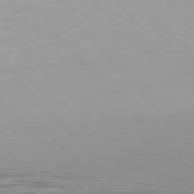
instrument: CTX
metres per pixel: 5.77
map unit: Hpe
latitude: 77.0836
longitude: -169.1025
